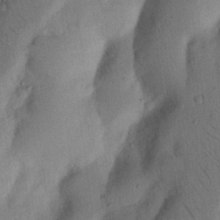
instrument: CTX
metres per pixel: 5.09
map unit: Nhu
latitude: 18.7813
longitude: -76.8380
